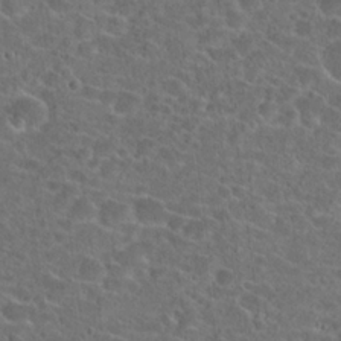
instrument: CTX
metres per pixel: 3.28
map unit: Hto
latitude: 23.8583
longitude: -45.6883
